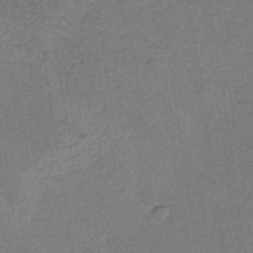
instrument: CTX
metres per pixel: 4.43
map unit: HNb
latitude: -32.4629
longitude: 63.1809
